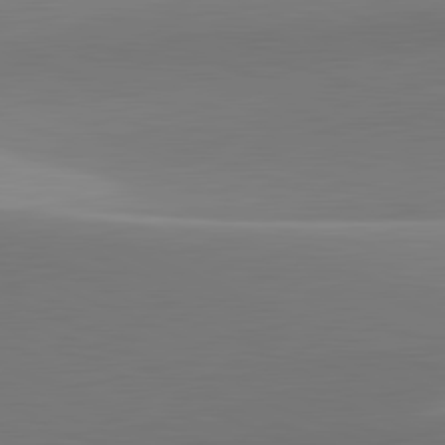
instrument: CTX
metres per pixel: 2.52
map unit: lApd
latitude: 82.0255
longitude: 144.5574
